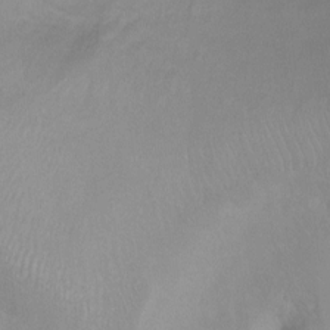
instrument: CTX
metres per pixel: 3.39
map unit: Ht
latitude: -0.0850
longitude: -35.7260
